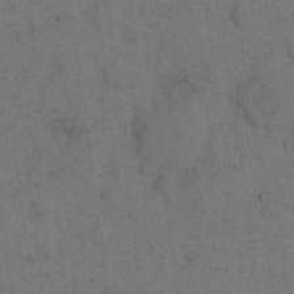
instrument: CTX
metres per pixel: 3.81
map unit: eHh
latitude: 18.9513
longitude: -63.4427
